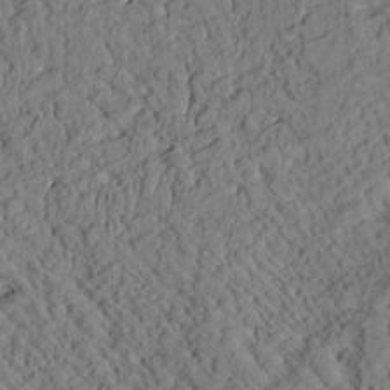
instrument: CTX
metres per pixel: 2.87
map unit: Htu
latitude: 0.8758
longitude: 176.6141
